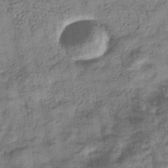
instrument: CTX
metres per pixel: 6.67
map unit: eHb
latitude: -36.3684
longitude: 79.7477
